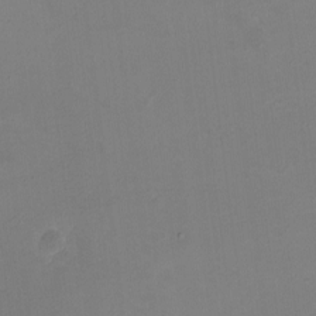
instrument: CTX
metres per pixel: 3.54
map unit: eHh
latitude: -4.7085
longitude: -78.4223
